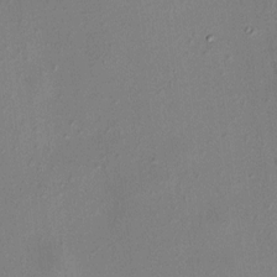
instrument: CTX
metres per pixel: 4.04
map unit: HNhu
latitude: 7.3860
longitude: 0.0283
